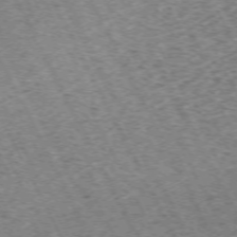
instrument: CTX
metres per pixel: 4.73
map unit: Hpe
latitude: -71.6911
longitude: 11.6155
